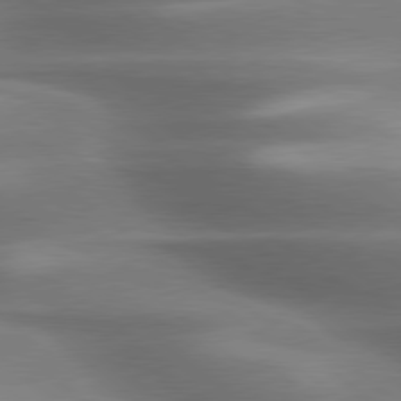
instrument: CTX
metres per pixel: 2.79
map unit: lApd
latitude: 79.4994
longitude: -117.5749
